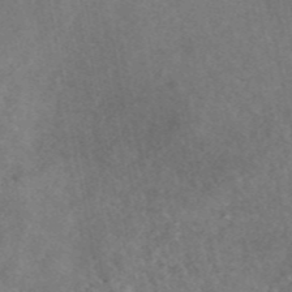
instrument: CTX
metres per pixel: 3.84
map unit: eAb
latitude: 45.6694
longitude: 128.8408
